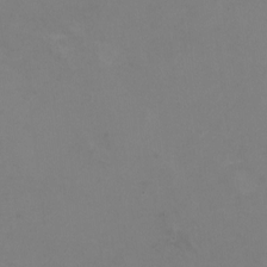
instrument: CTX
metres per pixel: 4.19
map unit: HNhu
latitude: -0.2551
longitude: -3.0080
